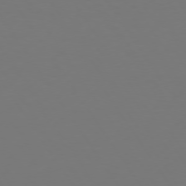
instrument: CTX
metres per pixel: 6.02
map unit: Hpe
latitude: 73.3104
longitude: -122.8947
